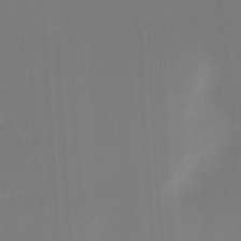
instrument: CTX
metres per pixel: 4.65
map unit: Ht
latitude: -12.1795
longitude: -48.4034
